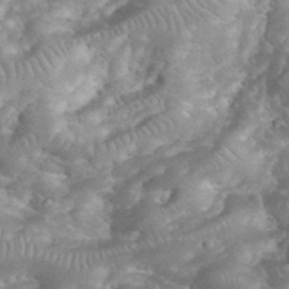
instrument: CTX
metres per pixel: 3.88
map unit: eHh
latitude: 34.4223
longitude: -64.1011
